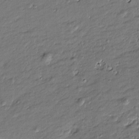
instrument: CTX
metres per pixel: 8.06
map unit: Htu
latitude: -7.5210
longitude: 177.2376
